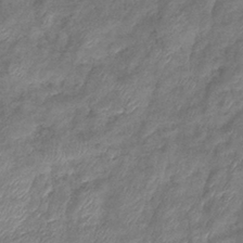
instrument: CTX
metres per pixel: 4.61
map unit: eHb
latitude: -39.3888
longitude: 78.4062
